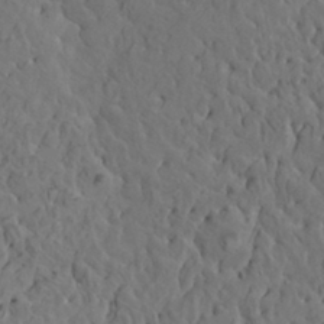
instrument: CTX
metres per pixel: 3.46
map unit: HNhu
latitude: 6.6679
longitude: -0.6868
